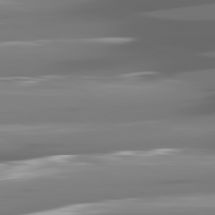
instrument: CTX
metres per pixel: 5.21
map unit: lApd
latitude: 81.3293
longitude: -141.5182
